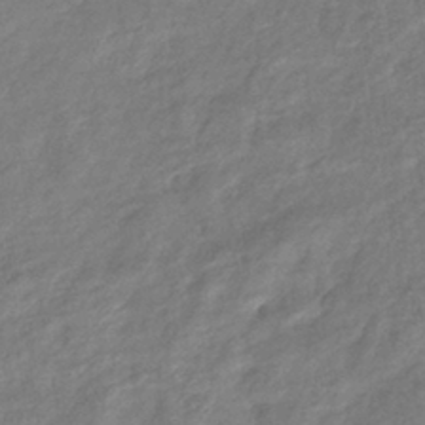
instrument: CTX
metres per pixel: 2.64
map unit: eHb
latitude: -38.8408
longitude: 78.8786
